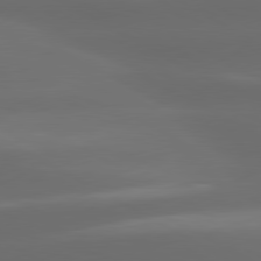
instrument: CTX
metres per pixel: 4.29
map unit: lApd
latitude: 80.2145
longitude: -145.1592
